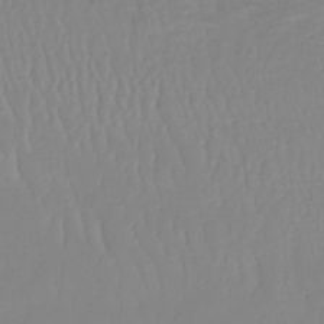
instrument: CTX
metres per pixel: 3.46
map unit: lHb
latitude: -41.5210
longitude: 71.2187
